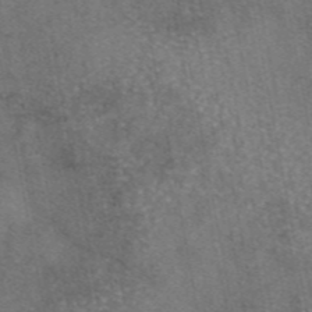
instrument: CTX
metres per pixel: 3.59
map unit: eAb
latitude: 46.7813
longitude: 107.8989
